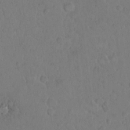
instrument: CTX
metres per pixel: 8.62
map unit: Hto
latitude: 8.8002
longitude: -61.3859
